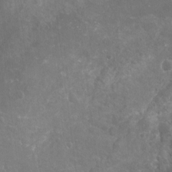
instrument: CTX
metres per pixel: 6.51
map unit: Nhu
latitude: -17.3510
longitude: -57.1592
